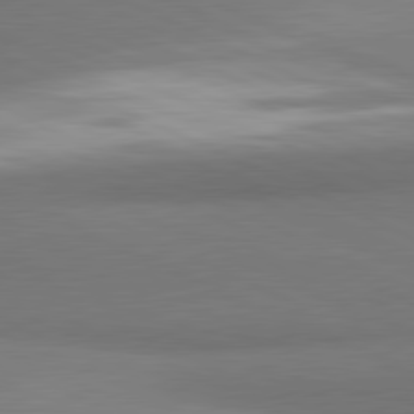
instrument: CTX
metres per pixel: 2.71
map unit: lApd
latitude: 81.2915
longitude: 163.9745
